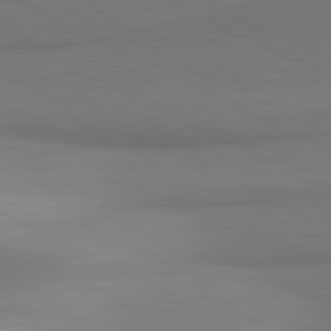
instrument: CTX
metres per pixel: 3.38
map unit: lApd
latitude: 81.6883
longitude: 155.0865
